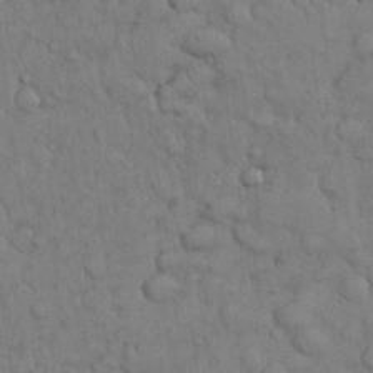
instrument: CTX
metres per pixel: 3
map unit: Nhu
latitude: 28.3845
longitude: -69.7828
